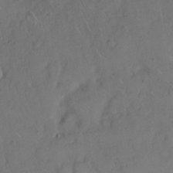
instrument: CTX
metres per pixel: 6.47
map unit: Hto
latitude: 8.2712
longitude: -61.8205
